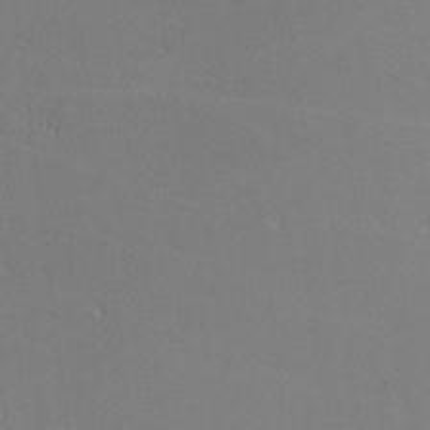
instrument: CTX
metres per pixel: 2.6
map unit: lHvf
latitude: -12.5385
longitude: -102.0444
